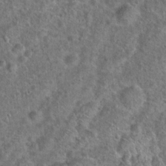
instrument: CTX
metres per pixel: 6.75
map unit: Hto
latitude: 18.9324
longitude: -42.5546
